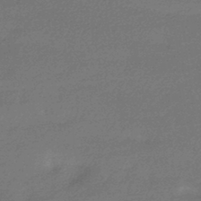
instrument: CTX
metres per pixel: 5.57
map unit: HNhu
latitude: -43.5399
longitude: 93.4265
